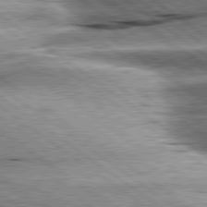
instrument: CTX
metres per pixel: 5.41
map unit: lApd
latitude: 80.1011
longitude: -140.3656
